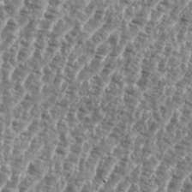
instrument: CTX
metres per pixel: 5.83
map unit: eHh
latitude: 35.2914
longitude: -135.2537
